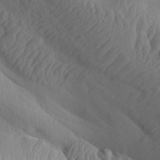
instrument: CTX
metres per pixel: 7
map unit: lAa
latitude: 22.5168
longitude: -137.5938
